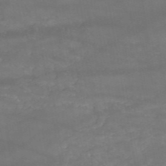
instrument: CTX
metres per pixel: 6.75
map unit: HNb
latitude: -51.2376
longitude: -39.8016
